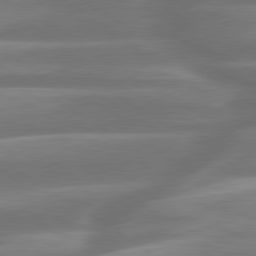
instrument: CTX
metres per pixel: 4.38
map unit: lApd
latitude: 79.8584
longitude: -127.5938
